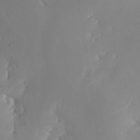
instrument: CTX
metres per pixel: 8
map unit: Nhe
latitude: -29.4266
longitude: -110.0444
